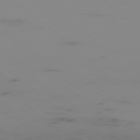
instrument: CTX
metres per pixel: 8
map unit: Ap
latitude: -77.4454
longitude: -67.0080
